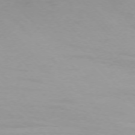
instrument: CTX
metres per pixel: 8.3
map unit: Ap
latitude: -76.3495
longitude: -71.6316
